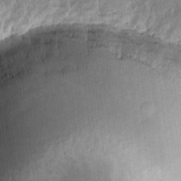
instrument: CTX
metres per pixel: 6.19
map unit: lHvf
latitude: -12.8408
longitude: -100.5546
